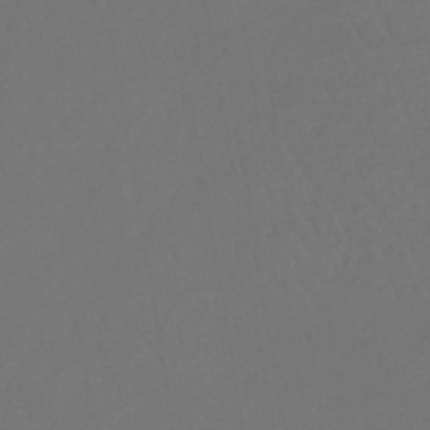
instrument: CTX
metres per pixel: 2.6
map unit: lHb
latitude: -43.8800
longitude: 64.4062
